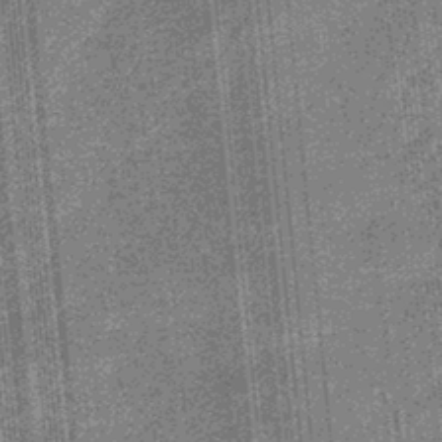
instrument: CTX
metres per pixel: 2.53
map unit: eHb
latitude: -32.6330
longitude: 73.8989
